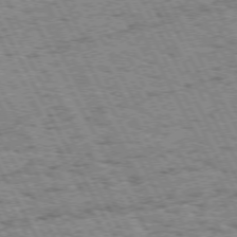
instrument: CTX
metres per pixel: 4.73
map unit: Hpe
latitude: 72.1200
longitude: -125.1781
